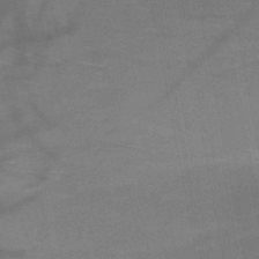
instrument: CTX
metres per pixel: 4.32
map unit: HNb
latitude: -51.5966
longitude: -45.9339
